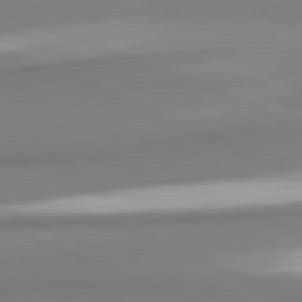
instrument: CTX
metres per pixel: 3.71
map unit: lApd
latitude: 81.8772
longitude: 160.7463
